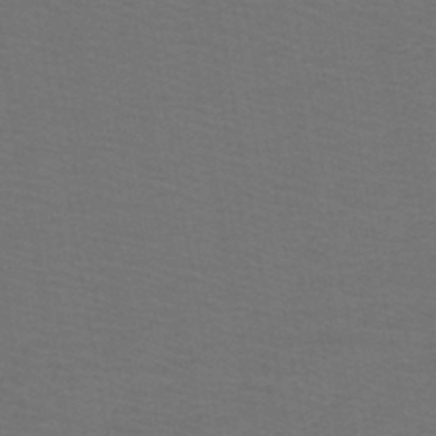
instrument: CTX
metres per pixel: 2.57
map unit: lHb
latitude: -43.0486
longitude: 53.3509
